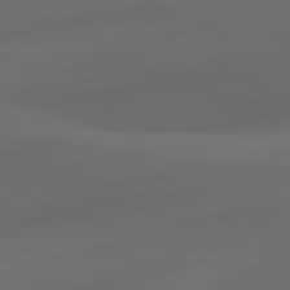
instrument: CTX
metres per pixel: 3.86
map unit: lApd
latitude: 81.1214
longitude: -82.7246
